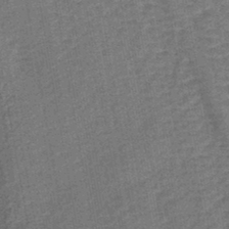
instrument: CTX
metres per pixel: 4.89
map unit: lHb
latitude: -43.8044
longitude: 80.2740
